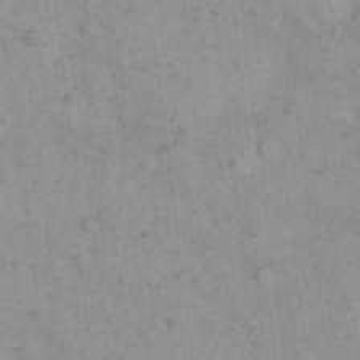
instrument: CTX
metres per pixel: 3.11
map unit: eHh
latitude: 15.4805
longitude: -66.1766
